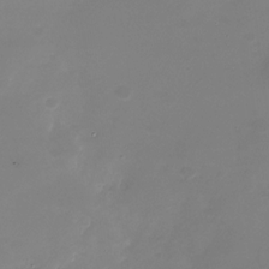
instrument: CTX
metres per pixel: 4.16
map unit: Nhu
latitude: -28.7652
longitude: -69.1025
